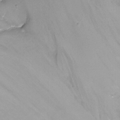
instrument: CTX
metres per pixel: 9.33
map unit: Nhu
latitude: -13.6911
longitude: -69.9717
